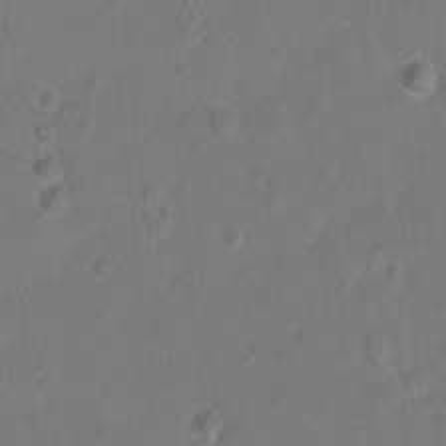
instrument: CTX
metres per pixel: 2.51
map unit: Hto
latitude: -6.9541
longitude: -35.6694
